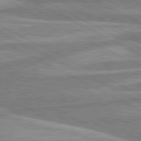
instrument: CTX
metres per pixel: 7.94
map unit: lApd
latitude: 80.4979
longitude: -174.7624
